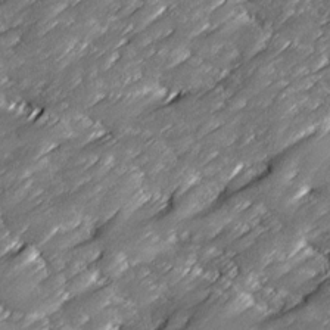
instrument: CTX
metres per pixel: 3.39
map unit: Ave
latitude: 16.8569
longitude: -136.0444
